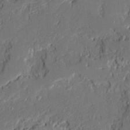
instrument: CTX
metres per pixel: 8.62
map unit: Ave
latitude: 20.1578
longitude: -128.1767
